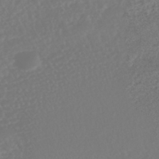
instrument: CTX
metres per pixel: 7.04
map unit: HNhu
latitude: -45.3321
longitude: 103.8422
